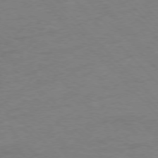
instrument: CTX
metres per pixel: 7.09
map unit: Ap
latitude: -77.6155
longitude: -83.4237
